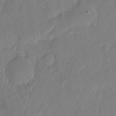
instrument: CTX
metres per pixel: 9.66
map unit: eHh
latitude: 5.5182
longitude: -72.6302
